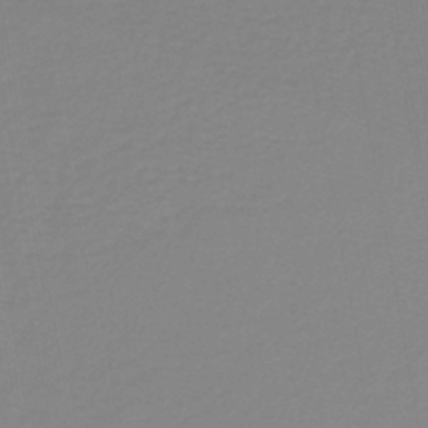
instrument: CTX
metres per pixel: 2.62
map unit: lHb
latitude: -41.2187
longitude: 63.5777
